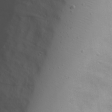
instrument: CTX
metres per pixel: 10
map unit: eHh
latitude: 20.7435
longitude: -71.8961
